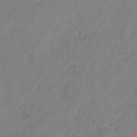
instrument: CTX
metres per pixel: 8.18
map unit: Hve
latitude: -35.1809
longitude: 88.8030
